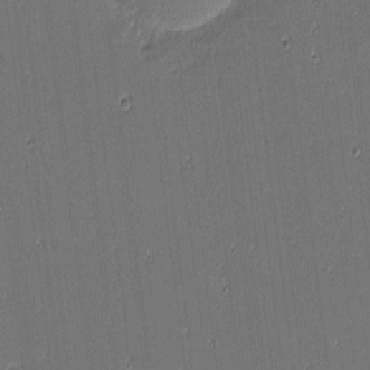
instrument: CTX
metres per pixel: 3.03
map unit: eHh
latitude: -3.6532
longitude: -82.9513
